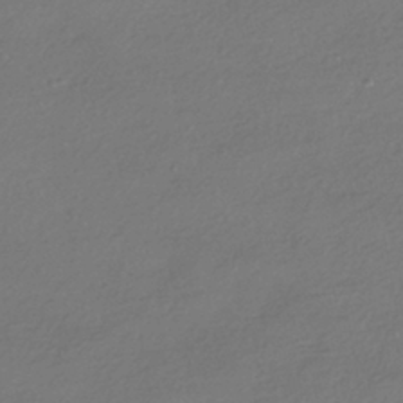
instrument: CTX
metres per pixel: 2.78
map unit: HNhu
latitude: -41.6911
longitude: 94.9541
